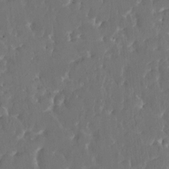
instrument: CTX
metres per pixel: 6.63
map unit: HNhu
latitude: 4.4223
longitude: 10.0094
